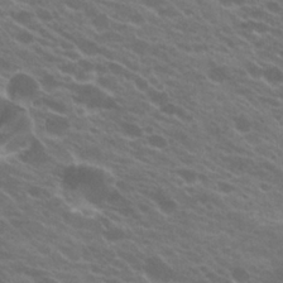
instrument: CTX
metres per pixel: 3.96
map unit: Hto
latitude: 24.0255
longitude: -36.2334
